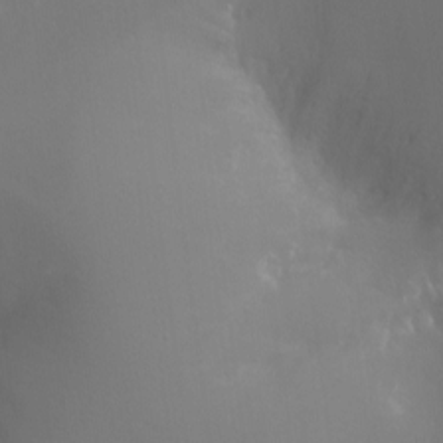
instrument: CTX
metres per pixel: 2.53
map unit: Ht
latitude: -11.2565
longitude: -44.9325
